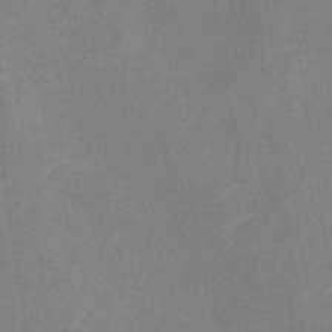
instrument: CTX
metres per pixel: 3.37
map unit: eHb
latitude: -36.4440
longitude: 73.7477
